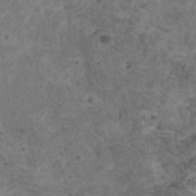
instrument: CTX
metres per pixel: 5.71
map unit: HNhu
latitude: 7.0836
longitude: -0.9702
